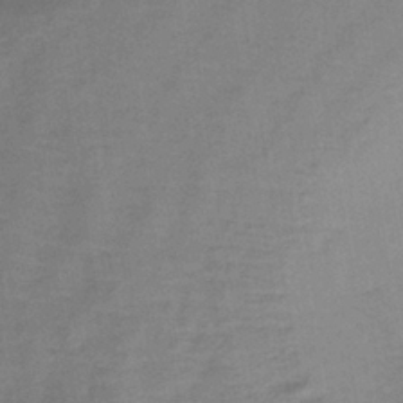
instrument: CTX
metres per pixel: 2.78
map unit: lHb
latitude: -38.0850
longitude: 72.5196
